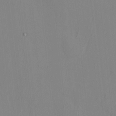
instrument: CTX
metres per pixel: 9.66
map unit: HNhu
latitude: 7.6694
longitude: 11.6911
